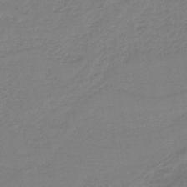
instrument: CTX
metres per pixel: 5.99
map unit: HNb
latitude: -42.7841
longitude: 52.0472
